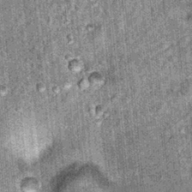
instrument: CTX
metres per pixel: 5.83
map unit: Hto
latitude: 15.7072
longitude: -35.0269
